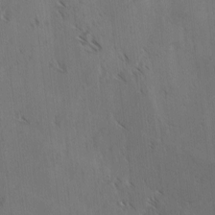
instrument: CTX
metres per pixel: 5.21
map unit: lAvf
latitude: -4.3873
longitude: -113.5560
